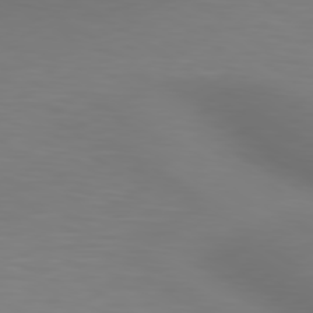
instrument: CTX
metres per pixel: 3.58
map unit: lApd
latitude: 80.2711
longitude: 120.7274
